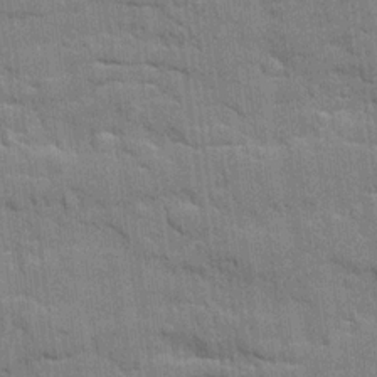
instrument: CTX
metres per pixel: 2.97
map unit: Ave
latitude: 20.4601
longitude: -129.3104
